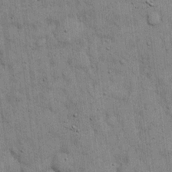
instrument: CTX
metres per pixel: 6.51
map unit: eHh
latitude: 15.7261
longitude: -62.6680
